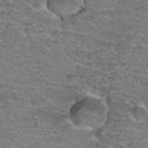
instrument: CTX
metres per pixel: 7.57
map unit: Hto
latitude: 35.4615
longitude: -44.8947
